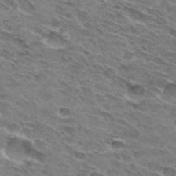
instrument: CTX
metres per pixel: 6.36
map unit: Hto
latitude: 31.8017
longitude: -45.2915
